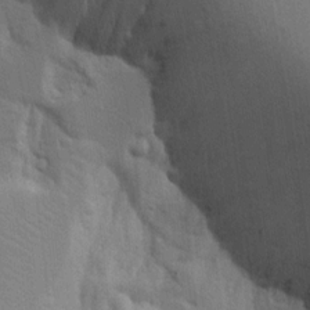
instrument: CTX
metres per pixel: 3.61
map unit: lAvf
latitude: 16.0633
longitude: -127.2537
